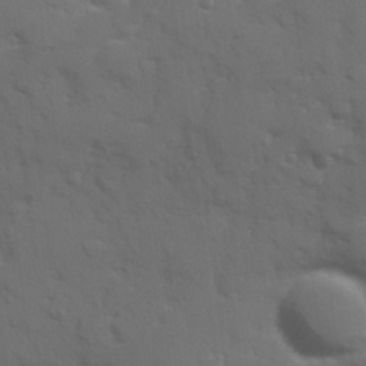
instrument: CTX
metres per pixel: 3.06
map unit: Hve
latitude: 25.2348
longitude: 148.1795
